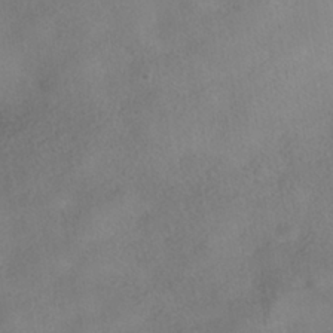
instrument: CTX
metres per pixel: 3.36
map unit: HNhu
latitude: -40.8597
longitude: 100.9919
